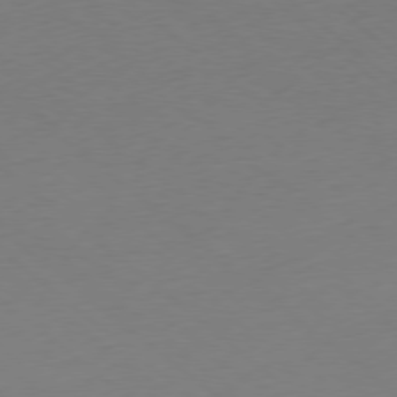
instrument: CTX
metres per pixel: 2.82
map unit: Ap
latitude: -78.4818
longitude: -56.6301
